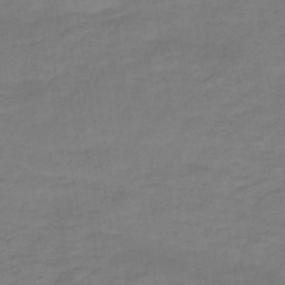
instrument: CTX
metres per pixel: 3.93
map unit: HNb
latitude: -47.1809
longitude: -38.7813
